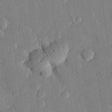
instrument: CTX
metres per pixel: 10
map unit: eHh
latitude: 28.3467
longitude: -81.8016
